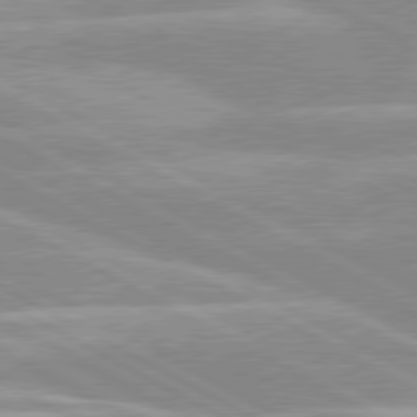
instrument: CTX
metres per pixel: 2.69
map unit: lApd
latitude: 80.1956
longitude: -124.7813
